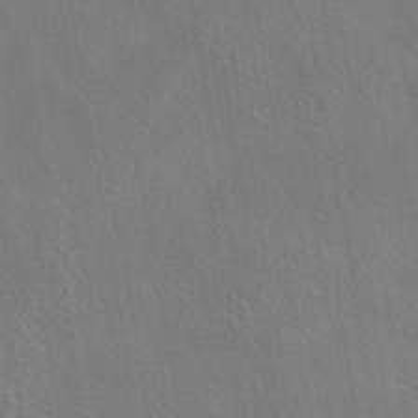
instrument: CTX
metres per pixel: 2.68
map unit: eAb
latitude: 42.7813
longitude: 113.4077
